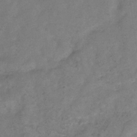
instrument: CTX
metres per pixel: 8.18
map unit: Hve
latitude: -33.2187
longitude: 89.8611
